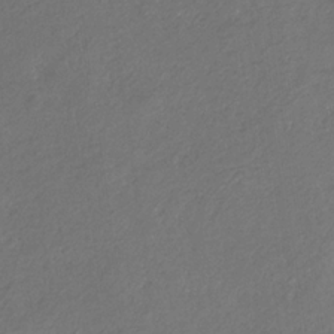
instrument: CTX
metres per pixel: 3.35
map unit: eHb
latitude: -30.7274
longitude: 68.6140
